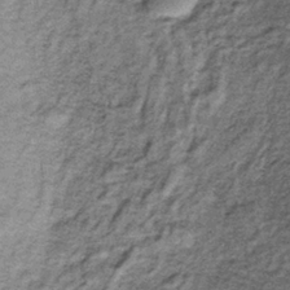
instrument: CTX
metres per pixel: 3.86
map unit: lHb
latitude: -38.2739
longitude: 66.3496
